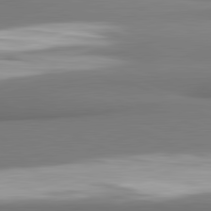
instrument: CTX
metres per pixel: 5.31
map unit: lApd
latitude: 81.8772
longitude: 176.6707
